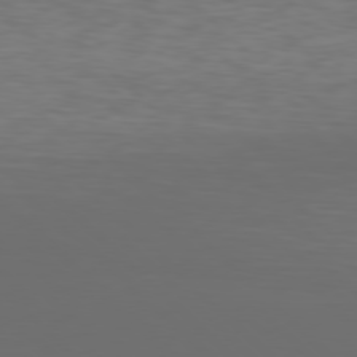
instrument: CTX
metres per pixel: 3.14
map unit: Hpe
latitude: 77.6694
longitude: -168.2334
